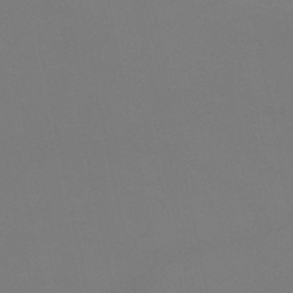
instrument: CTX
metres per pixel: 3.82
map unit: HNb
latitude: -51.7289
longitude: -42.3278
